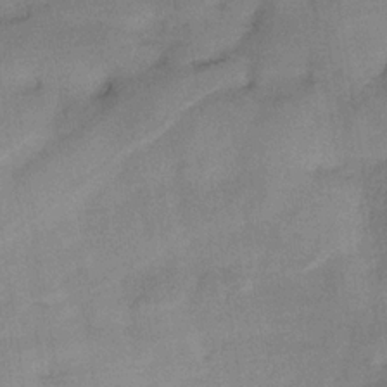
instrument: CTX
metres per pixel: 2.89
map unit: lHb
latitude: -33.3132
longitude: 65.2754
